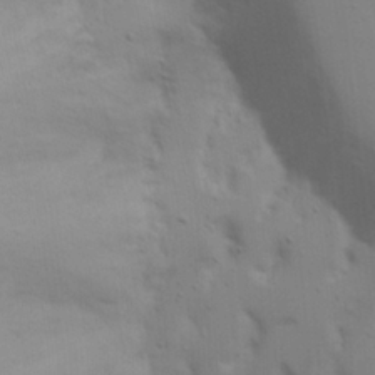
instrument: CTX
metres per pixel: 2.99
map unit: Nhu
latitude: 19.9339
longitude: -73.1215
